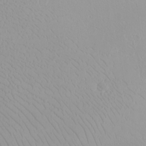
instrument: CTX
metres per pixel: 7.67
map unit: eHh
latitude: -8.1417
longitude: -69.9717
